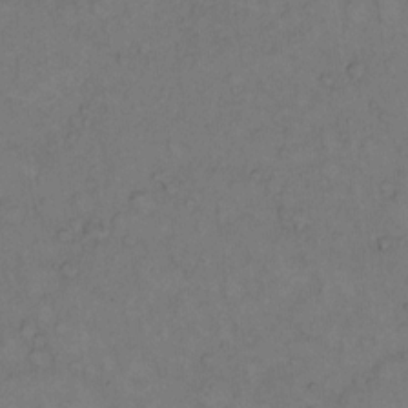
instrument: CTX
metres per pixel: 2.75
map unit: Hto
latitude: 10.5924
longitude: -59.0647
